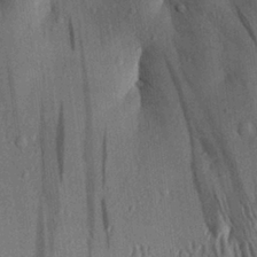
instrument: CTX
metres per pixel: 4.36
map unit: Aa
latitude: 28.7813
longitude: -134.8758
